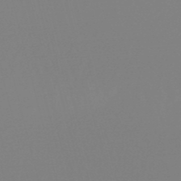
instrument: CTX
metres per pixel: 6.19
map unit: lHb
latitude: -49.5399
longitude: 68.3306
